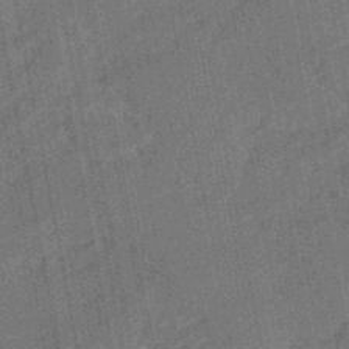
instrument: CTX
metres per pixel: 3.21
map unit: eHb
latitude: -47.6155
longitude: 86.5574
